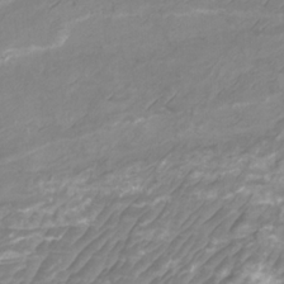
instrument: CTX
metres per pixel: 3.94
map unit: Htu
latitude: -12.4818
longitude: -69.8583
